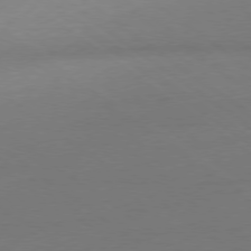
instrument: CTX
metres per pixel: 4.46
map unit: Ap
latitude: -79.0486
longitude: -55.3482
